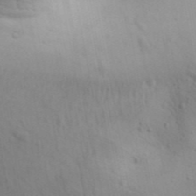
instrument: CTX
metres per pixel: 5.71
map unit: Aa
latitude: 29.7260
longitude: -146.5168
